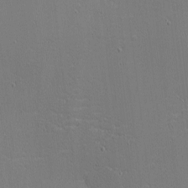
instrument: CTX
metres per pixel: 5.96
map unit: eHh
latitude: -4.1605
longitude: -82.6868
